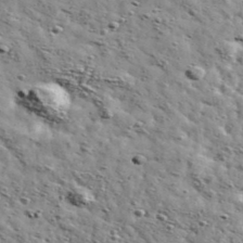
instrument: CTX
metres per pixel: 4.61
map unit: Ave
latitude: 41.8583
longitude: -108.8380
